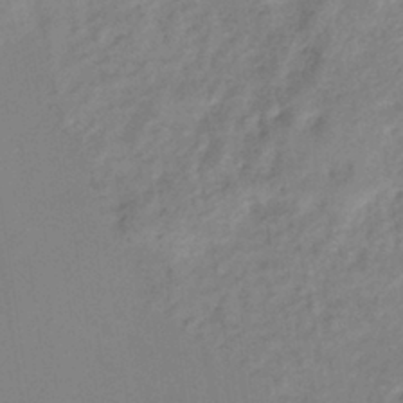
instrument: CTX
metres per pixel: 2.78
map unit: eHb
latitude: -38.0472
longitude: 75.4644
